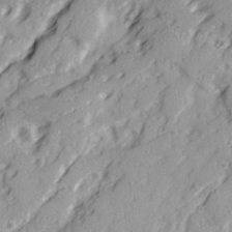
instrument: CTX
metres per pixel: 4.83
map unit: Ave
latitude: 21.9150
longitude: -131.7639
